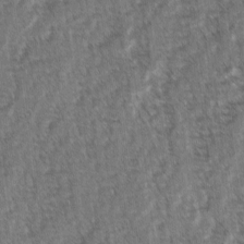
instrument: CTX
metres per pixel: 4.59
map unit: lAvf
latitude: -2.8407
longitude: -113.4993
